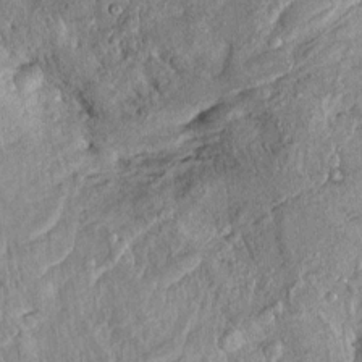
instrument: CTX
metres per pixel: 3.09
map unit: Htu
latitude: -5.4454
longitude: 155.0864
